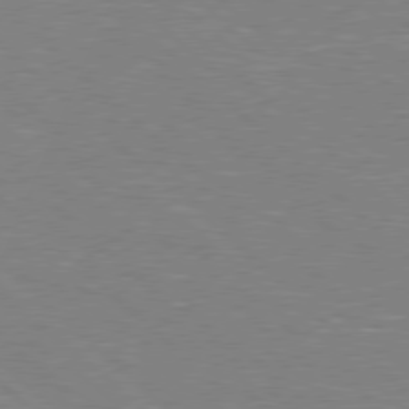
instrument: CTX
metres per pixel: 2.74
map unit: Hpe
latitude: 77.8205
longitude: -152.4601
